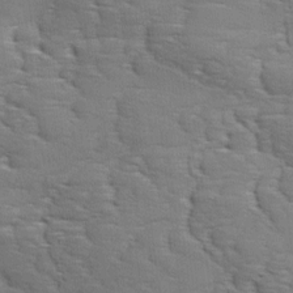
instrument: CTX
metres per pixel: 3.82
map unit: Ave
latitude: 11.6127
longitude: -106.1200
